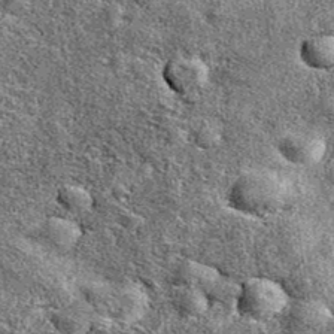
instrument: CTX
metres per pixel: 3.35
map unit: eAb
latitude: 38.5168
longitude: 105.8611
